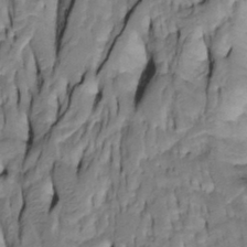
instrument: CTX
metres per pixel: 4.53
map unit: Htu
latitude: -4.9541
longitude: 150.6329
